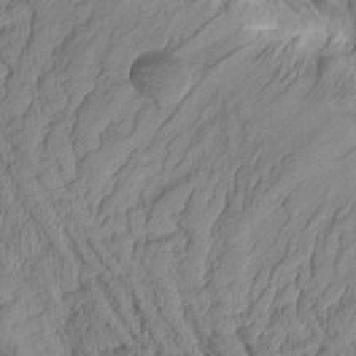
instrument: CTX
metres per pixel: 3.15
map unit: Aa
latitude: 9.2726
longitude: -128.2333
